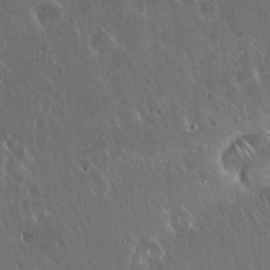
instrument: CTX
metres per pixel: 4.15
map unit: Hto
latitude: 18.9891
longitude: -57.8016
